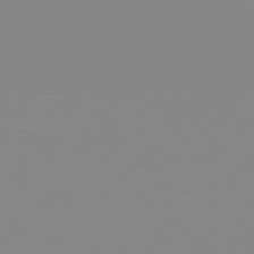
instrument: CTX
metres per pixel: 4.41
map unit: Hpe
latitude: 78.2334
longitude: -127.2348
